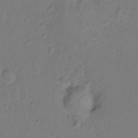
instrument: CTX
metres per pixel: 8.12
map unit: Ht
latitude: -9.4643
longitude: -36.0255
